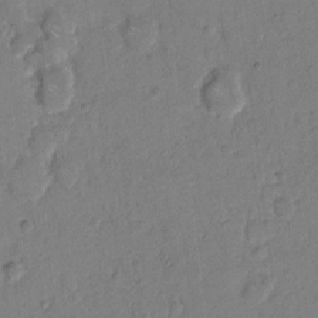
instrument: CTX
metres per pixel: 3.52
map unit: Hto
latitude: 7.5182
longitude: -62.2901
